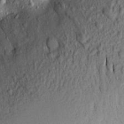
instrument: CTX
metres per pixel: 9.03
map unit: Aa
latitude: 18.1577
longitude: -147.4049
